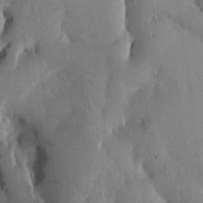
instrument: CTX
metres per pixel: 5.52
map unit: Htu
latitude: -3.2564
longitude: 168.1416
